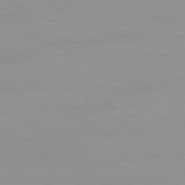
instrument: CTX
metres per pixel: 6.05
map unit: Ap
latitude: -81.1620
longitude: -93.8205
